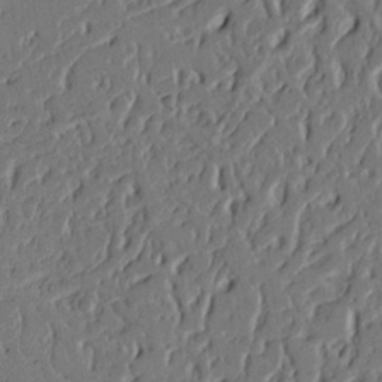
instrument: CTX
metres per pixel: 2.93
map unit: Ht
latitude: 9.6127
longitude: -78.3845
